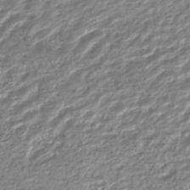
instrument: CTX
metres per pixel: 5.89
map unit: HNhu
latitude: -44.8786
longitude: 103.5777
